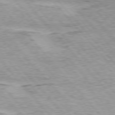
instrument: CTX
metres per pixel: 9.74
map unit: lApd
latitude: 75.3671
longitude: -77.7638
